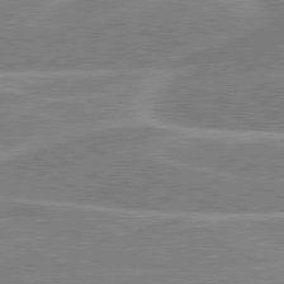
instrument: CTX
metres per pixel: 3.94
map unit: lApd
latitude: 80.8002
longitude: 124.1417
